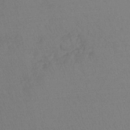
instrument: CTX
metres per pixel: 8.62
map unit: lHb
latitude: -45.0109
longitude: 72.1228
